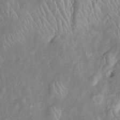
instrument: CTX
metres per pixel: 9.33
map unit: Htu
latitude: -6.5762
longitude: 153.1620
